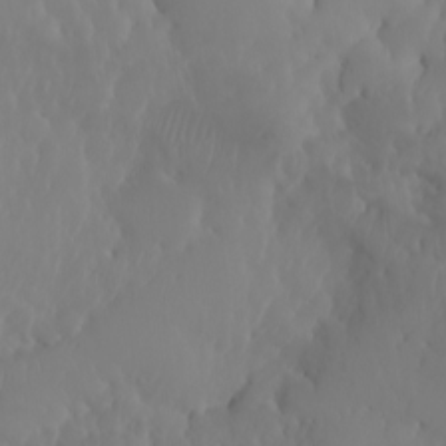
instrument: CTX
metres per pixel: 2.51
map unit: Nhu
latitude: -6.8408
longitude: -88.1011
